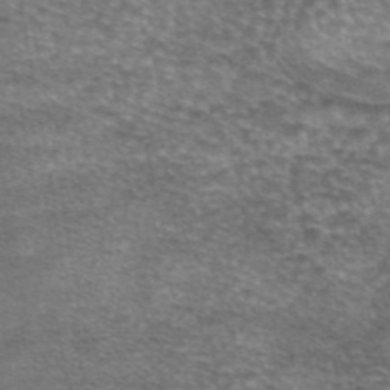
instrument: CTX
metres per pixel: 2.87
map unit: eAb
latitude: 45.4048
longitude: 103.2376
